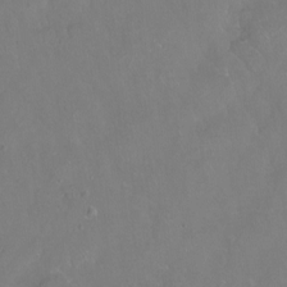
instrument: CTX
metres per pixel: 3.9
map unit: Hto
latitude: -13.8800
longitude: -42.9136
